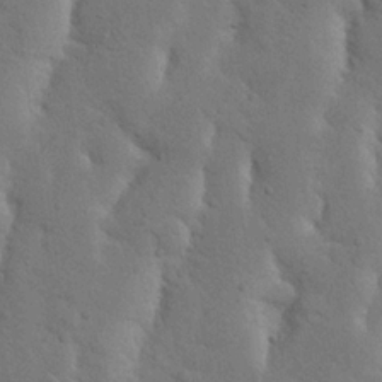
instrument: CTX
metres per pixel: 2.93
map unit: Nhu
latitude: 20.1389
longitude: -74.6113
